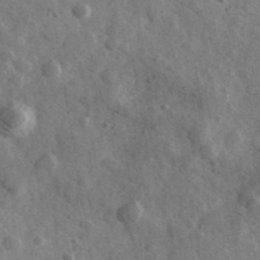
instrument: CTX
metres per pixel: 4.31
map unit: Ave
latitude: 39.0080
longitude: -107.6883
